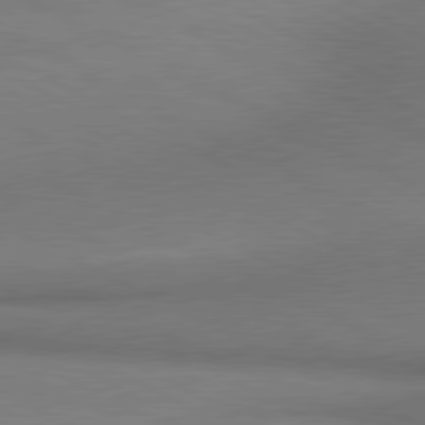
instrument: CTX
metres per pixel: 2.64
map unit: lApd
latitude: 80.8191
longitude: 162.1983
